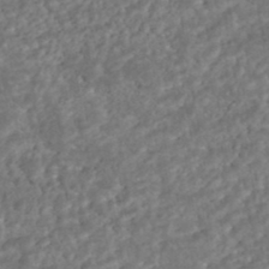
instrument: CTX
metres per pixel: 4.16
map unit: HNhu
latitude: -45.8989
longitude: 104.5196
